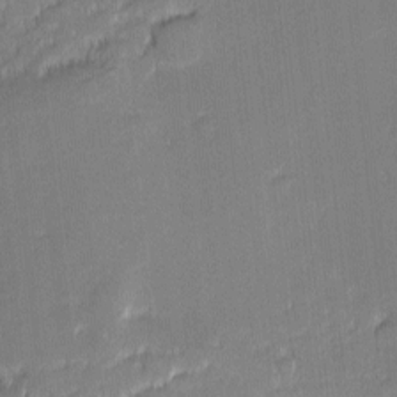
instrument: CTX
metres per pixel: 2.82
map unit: eHh
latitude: -2.1416
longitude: -82.6679
